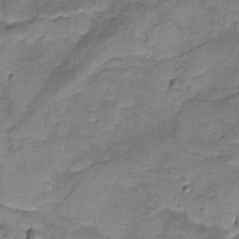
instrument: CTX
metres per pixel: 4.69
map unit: lAvf
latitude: -8.4062
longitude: -119.6505
